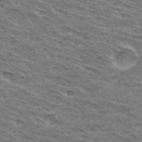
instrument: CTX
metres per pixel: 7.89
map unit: Hto
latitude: 31.3482
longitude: -46.5168
